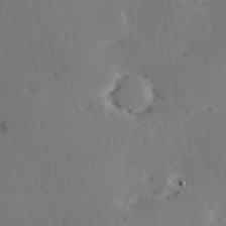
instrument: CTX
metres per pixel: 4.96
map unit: Hve
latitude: 26.4412
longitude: -94.3279
